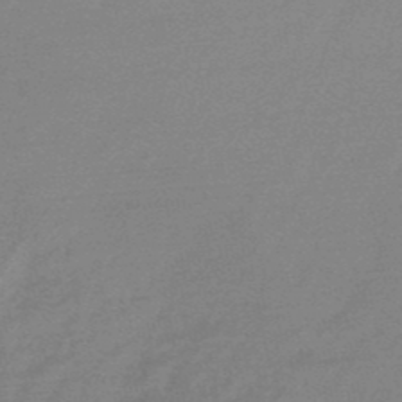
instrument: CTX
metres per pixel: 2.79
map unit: HNb
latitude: -49.1998
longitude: -48.8002
